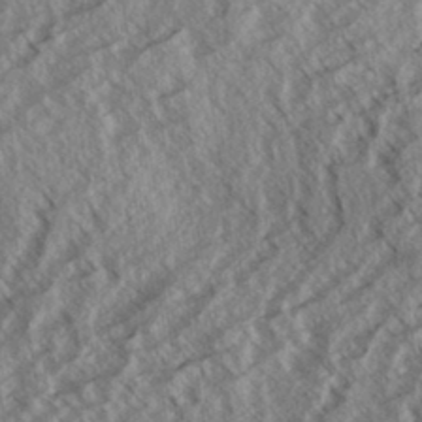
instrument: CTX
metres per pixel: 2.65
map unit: eHh
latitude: 33.8772
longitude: -140.1766
